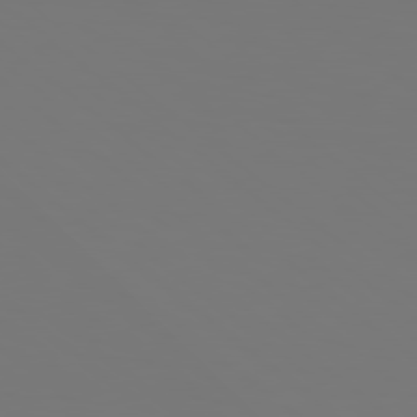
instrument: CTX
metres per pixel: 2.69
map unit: lApd
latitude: 79.0459
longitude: 177.8045
